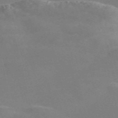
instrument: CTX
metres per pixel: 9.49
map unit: Nve
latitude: -58.3495
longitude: 63.2565
